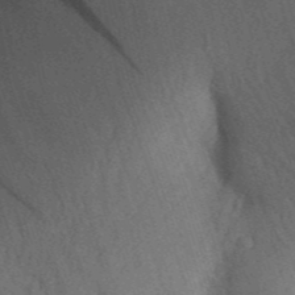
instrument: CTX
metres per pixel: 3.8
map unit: Aa
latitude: 30.3279
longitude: -142.0822
